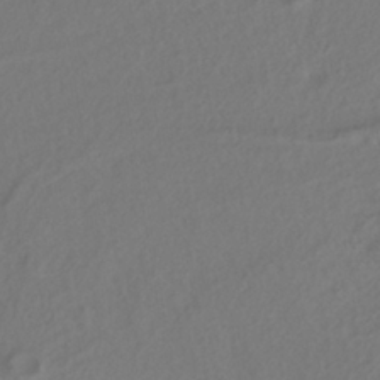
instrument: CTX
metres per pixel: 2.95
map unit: ANa
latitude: -38.2173
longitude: 94.7463
